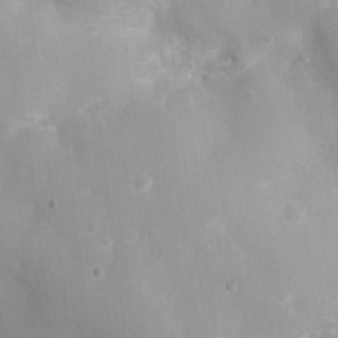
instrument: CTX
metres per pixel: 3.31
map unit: Nhu
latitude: 7.9717
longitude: -21.3104
